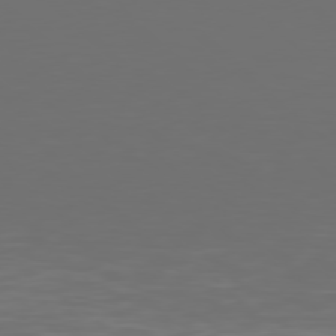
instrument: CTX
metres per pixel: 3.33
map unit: Hpe
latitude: 77.5371
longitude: -168.2901
